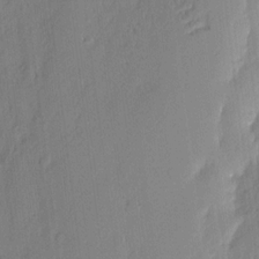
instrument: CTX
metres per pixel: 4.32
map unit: eHh
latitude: 3.5749
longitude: -76.7813
